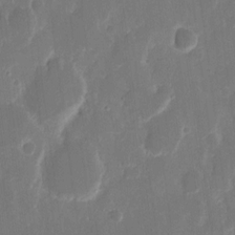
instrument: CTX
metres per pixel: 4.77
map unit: eHh
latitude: 12.4601
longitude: -72.4601
